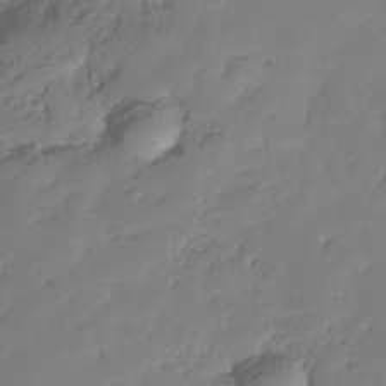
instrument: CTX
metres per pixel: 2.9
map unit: Nhe
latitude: -35.4643
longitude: -144.1389
